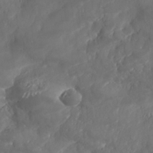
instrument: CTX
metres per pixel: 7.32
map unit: Nhe
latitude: -37.0297
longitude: 137.9556
